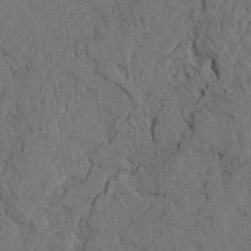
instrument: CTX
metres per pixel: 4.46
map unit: Ave
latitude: 23.9717
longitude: -133.6694
